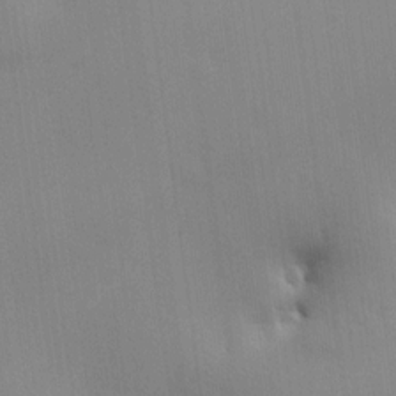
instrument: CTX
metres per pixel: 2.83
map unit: HNhu
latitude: 12.8191
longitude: 11.5021
